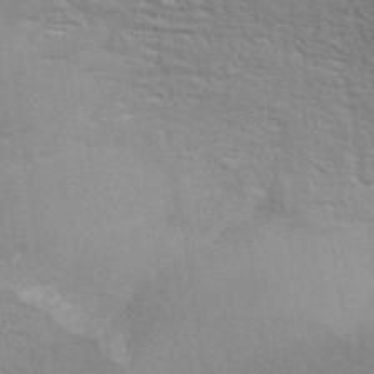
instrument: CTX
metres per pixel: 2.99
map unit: ANa
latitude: 40.5356
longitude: 29.4643
